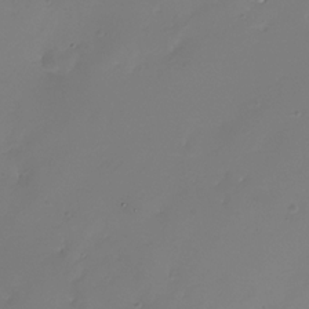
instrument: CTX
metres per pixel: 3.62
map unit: Nhe
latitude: -31.9178
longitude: -117.0647
